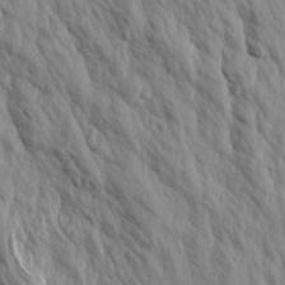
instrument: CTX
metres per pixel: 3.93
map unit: Aa
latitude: 19.2537
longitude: -147.0837
